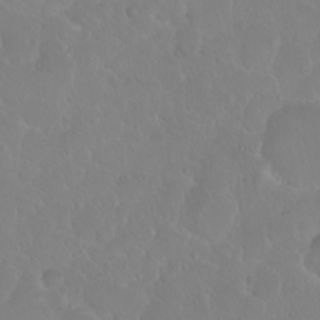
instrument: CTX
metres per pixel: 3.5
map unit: eHh
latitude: 1.3670
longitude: -55.2915
